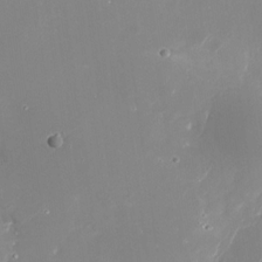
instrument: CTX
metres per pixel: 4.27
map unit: Nhu
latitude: -28.7274
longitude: -68.8191
